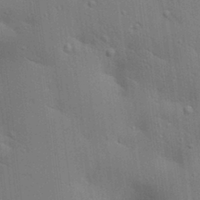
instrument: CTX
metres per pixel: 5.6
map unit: lAa
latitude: 20.2712
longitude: -138.8380
